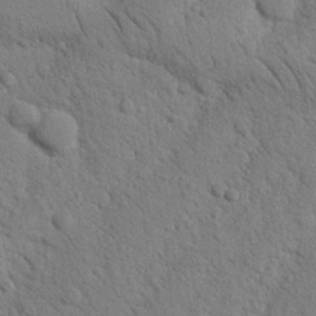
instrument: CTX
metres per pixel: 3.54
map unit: Nhu
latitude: 21.3482
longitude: -76.5356
